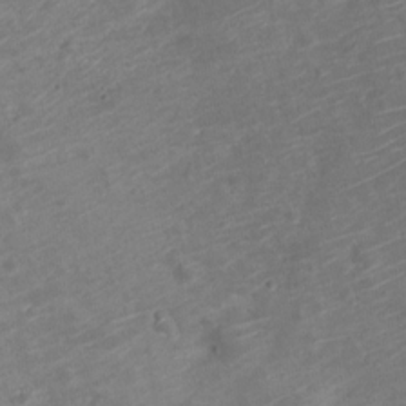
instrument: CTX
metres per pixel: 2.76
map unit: Nve
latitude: -19.8800
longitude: 106.2173
